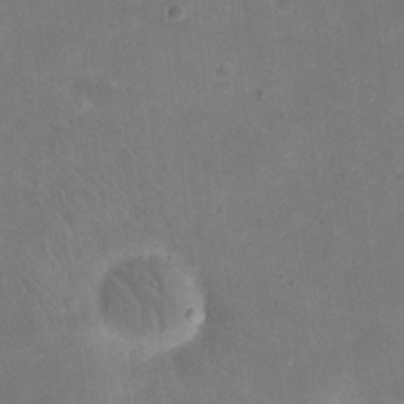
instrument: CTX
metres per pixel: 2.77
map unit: eHh
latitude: 20.2145
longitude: -63.7639
